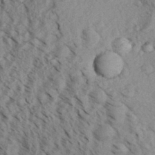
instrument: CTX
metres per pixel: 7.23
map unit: Aa
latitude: 31.0270
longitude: -137.4238
